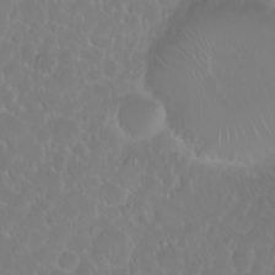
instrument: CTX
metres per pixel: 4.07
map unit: eHh
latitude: 1.2348
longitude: -55.2159
